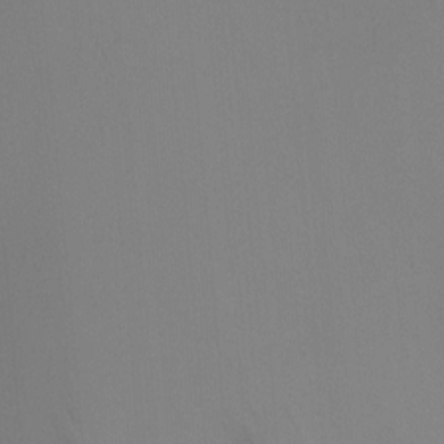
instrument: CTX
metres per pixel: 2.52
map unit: Ht
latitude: -7.3131
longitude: -24.0444
